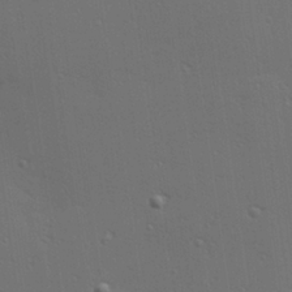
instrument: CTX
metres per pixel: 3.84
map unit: Hve
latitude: 27.4615
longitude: -91.6505
